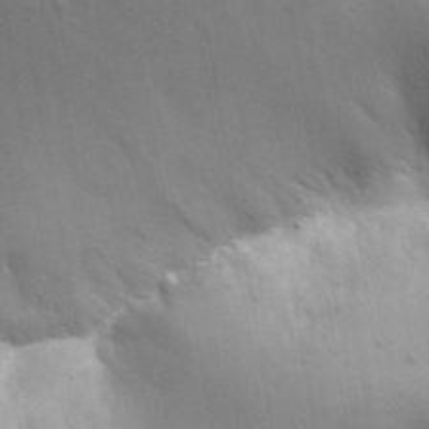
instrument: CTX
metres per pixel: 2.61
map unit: Aa
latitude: 30.8002
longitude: -145.1214
